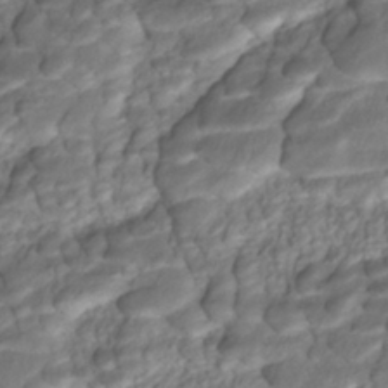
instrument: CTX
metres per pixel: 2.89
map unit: ANa
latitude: -41.6911
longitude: 108.9542
